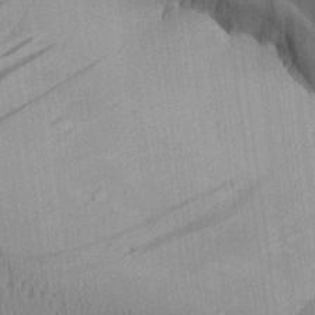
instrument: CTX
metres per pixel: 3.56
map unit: Aa
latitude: 26.6869
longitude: -134.8191
